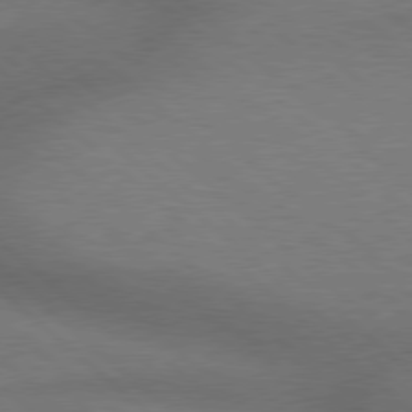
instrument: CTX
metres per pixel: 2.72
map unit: Hpe
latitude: 77.9528
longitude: -157.4615
